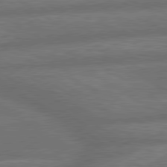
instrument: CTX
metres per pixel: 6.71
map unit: lApd
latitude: 79.9150
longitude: -164.8002
